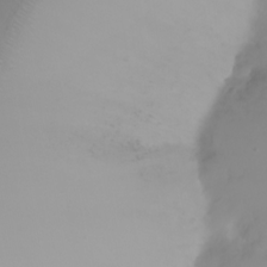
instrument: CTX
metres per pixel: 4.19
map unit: Ht
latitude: -1.7667
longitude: -61.6883
